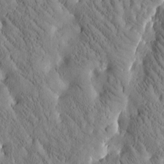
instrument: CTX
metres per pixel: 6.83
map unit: Htu
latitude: -2.7841
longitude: 174.1794
